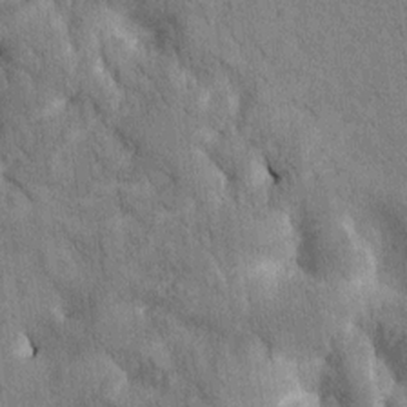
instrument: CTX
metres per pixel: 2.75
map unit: Htu
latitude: 0.5168
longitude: 174.1983
